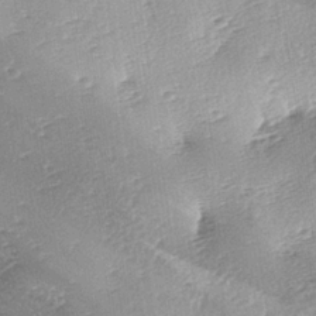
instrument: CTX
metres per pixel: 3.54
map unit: lAa
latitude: -4.1416
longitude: -125.1781
